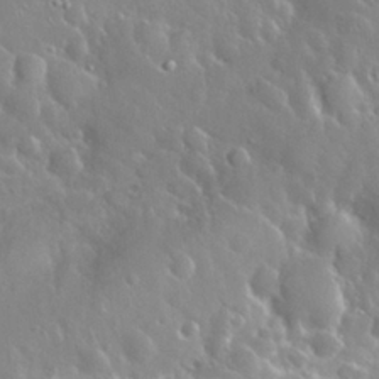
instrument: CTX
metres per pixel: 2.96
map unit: Nhu
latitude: 25.7827
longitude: -58.3845
